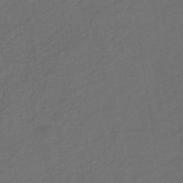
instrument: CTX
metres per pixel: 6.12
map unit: HNb
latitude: -44.0850
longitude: -39.4993
